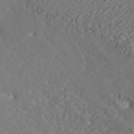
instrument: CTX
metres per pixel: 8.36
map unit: ANa
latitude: 41.3859
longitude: 54.3306
